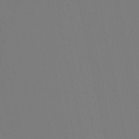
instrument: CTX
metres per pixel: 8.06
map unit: lHb
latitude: -49.5777
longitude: 75.1809
